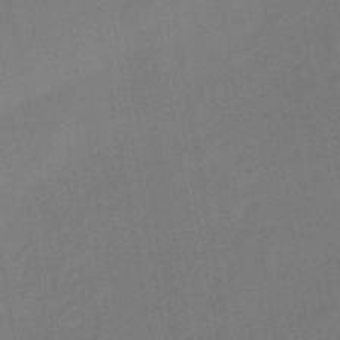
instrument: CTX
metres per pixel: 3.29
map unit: HNhu
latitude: -43.4643
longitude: 91.6533
